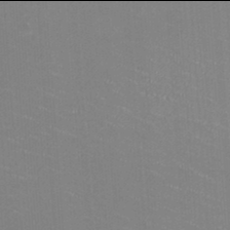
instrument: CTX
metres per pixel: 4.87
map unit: HNhu
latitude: -2.0094
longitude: -1.7827
